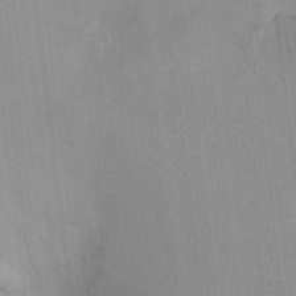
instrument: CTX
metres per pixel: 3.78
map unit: Ht
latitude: -2.6329
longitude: -17.0081
